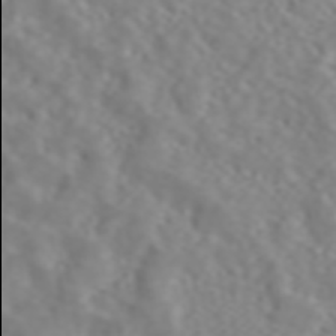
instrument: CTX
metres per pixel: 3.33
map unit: ANa
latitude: 45.0080
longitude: 22.0094
